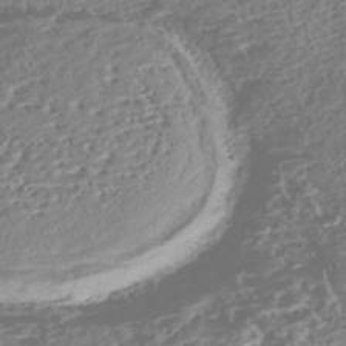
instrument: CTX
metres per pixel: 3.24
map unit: Nhe
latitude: -46.8786
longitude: -172.7813
